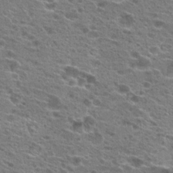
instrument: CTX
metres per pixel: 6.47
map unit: Hto
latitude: 20.4412
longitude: -41.5560
